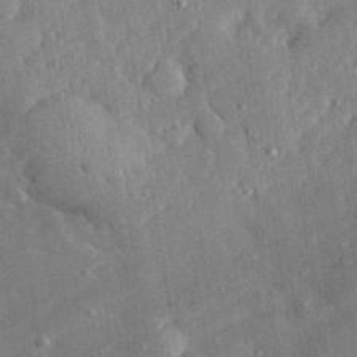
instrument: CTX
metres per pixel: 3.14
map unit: lHvf
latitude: 33.5749
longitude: -92.3656
